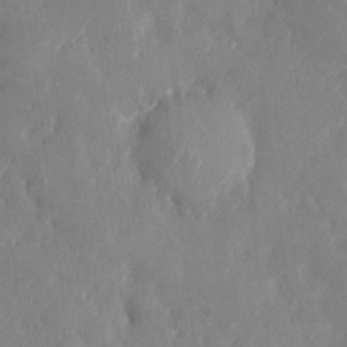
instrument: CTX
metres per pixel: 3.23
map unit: HNhu
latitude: 6.9325
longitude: -2.8569
